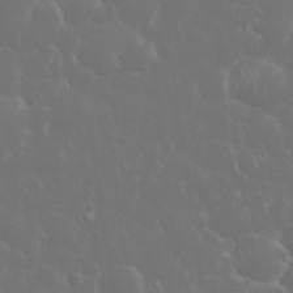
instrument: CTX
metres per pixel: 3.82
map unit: eHh
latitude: 33.8394
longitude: -60.5545
